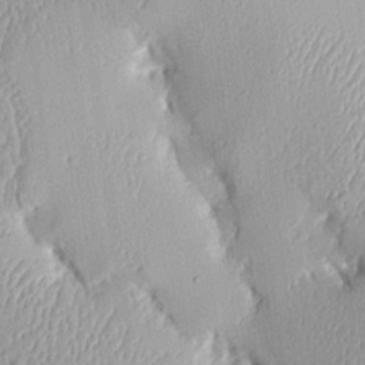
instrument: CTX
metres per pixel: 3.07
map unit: Aa
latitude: 10.2712
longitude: -128.4979
